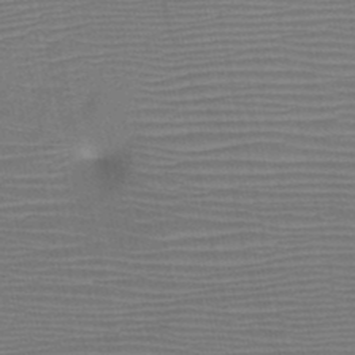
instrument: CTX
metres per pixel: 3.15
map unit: HNb
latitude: -46.5573
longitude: -41.4048
